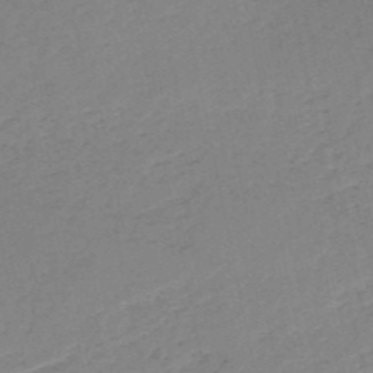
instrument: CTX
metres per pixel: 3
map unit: HNb
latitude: -52.6329
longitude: -42.4979
